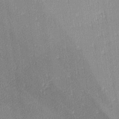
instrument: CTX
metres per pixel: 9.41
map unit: lAa
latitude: -4.1228
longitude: -124.8569
